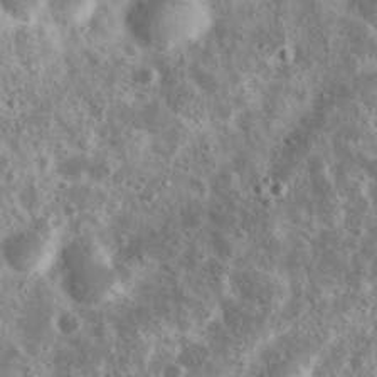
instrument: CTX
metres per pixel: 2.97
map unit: eHh
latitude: 36.9136
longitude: -60.7057
